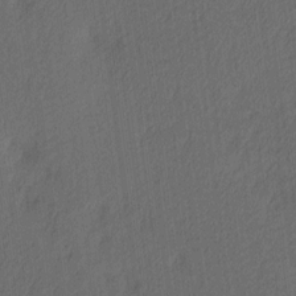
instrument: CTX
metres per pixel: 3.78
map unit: Ave
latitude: 13.4616
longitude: -106.7435
